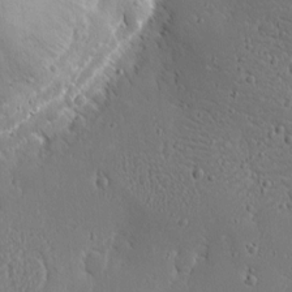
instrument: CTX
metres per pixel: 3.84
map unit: eHh
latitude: 2.3656
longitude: -78.4979
